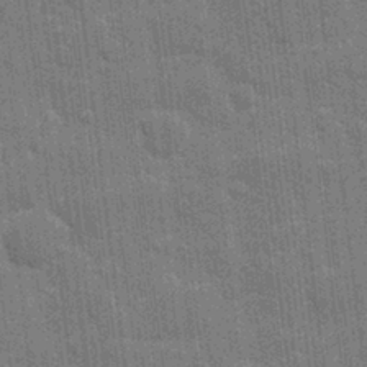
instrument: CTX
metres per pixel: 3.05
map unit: eHh
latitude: 7.2159
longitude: -74.4790
